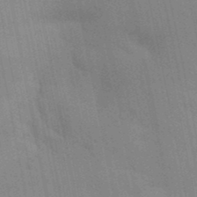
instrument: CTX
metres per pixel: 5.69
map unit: Aa
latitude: 31.9339
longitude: -145.8772
